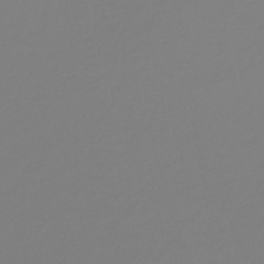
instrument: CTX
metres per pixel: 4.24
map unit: lHb
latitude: -44.0472
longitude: 72.3495
